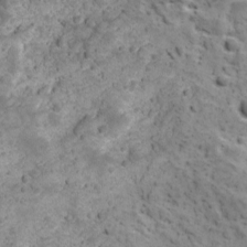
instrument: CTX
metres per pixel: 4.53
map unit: Ave
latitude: 10.8947
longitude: -105.2537
